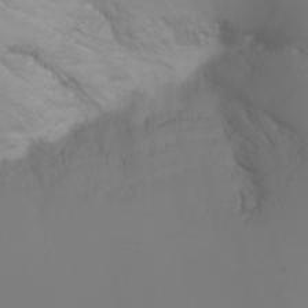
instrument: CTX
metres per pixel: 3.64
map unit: Nhu
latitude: -6.8219
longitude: -84.0255
